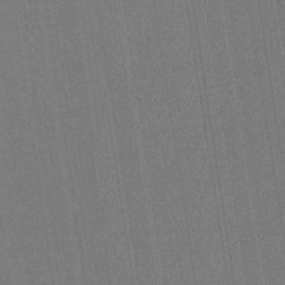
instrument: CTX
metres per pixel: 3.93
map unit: HNb
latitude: -35.5777
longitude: 54.7652
